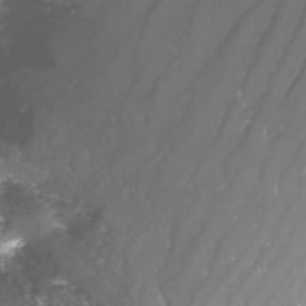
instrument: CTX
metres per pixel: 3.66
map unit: Nhu
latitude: -12.1039
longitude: -68.7057
